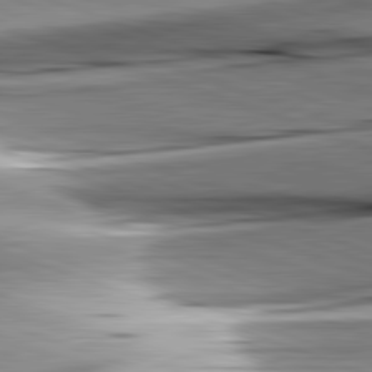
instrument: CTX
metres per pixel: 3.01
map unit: lApd
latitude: 82.0633
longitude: -151.5182
